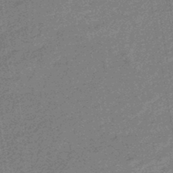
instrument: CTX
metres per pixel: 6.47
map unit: eHb
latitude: -45.1431
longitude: 88.5762
